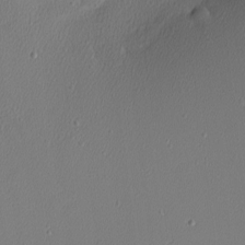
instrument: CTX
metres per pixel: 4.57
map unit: Nhu
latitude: 0.2711
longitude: -78.7247
